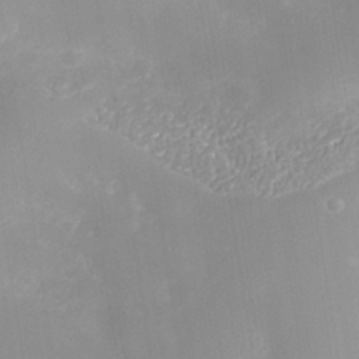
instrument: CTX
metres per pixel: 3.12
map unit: Nhe
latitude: -37.4076
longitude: -112.9703
